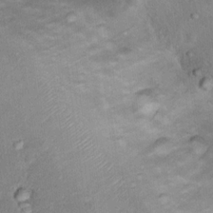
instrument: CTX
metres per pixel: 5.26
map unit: Nhu
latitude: 12.7058
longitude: -27.6127
